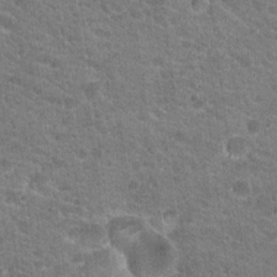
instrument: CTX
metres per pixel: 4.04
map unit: Hto
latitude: 19.5938
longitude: -33.7450
